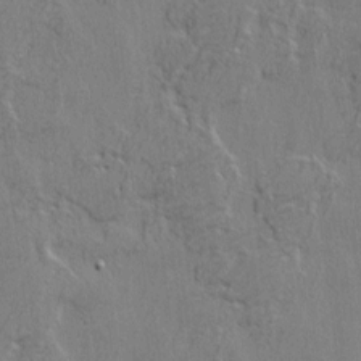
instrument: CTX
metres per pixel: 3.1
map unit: eHh
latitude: 3.3670
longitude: -78.1578
